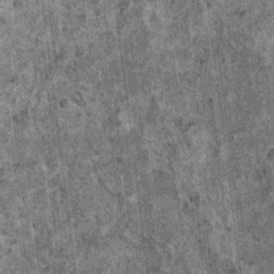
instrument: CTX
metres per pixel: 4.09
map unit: HNhu
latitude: 1.1025
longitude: 4.8597
